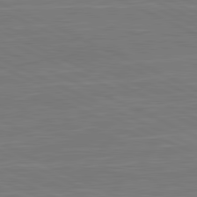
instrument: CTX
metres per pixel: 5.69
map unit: lApd
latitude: 81.4615
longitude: -169.8395
